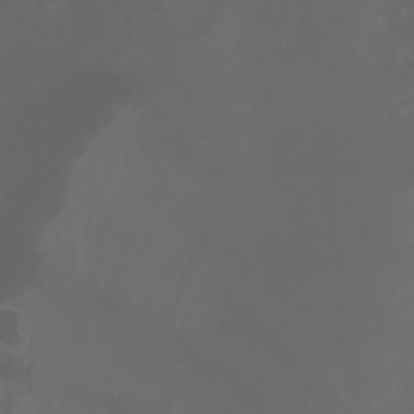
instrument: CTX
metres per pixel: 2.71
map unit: Aa
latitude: -7.5021
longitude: -79.2537
